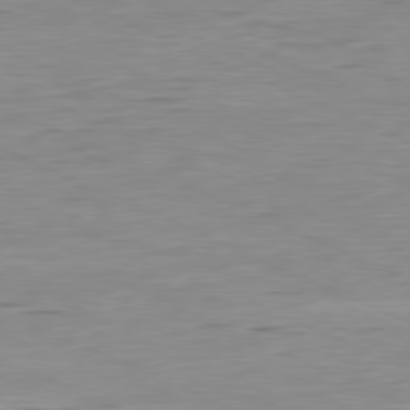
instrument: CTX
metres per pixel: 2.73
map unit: Ap
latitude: -81.0865
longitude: -81.5560
